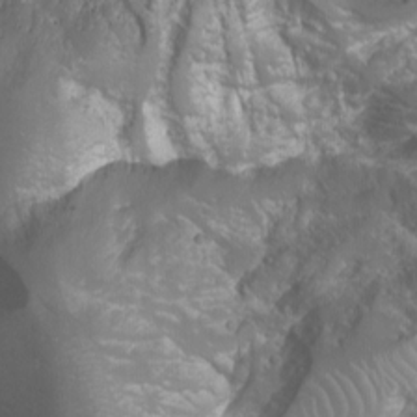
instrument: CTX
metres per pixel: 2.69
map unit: Nhu
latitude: -9.6722
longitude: -69.5749
